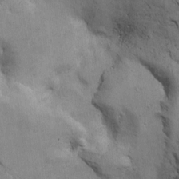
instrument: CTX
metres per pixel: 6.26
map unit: Htu
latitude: 2.9891
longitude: 142.3684
